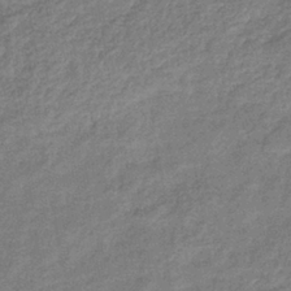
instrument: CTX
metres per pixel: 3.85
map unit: eHb
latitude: -38.1228
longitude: 80.1984
